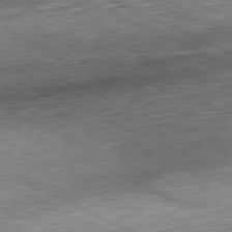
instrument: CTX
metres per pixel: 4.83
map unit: Hpe
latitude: -81.4833
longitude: 10.9542
